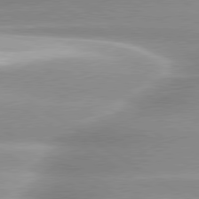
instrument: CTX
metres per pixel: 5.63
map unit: lApd
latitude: 80.1011
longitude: -136.8002
